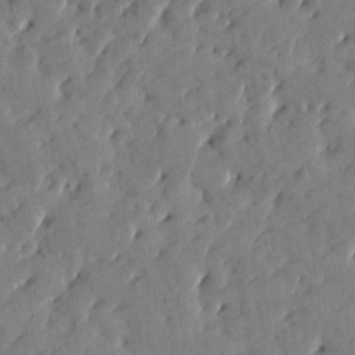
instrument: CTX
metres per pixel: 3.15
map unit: Htu
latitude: 1.0836
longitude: 179.3698
